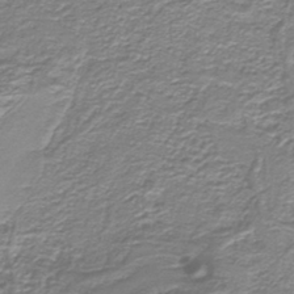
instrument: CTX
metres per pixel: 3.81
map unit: lHb
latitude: -40.3684
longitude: 54.7463
